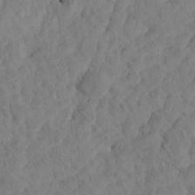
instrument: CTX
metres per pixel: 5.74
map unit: Htu
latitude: 1.9528
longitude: 179.4643
